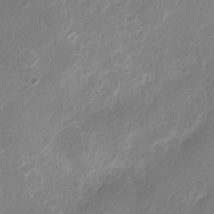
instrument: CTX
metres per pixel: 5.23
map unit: Nhu
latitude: 4.9514
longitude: -18.5168
